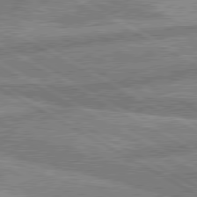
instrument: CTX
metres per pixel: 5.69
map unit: lApd
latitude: 80.1956
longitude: -171.8205
